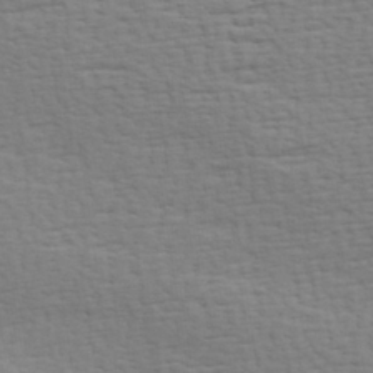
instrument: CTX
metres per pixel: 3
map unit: Hve
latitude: 24.0633
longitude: -97.6883
